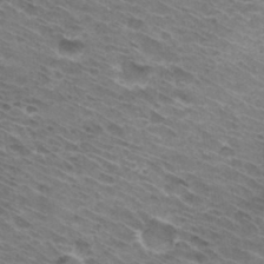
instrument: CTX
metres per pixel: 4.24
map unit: Hto
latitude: 32.3278
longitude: -44.6490
